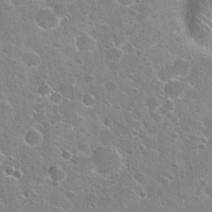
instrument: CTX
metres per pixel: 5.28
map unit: Nhu
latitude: 25.5938
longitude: -51.0836
